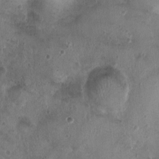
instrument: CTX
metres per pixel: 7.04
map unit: Nhu
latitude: 3.1592
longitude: -14.5735
